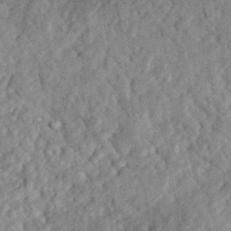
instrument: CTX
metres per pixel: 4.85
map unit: eHh
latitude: 35.5749
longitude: -79.0270
